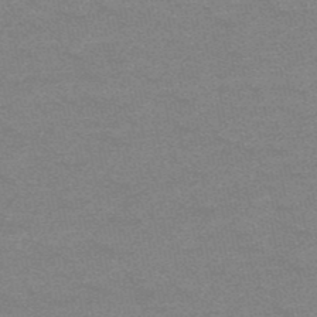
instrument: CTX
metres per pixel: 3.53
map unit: HNb
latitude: -52.2550
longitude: -43.7639
